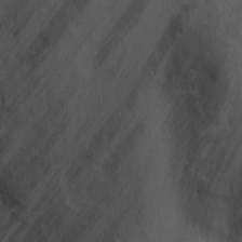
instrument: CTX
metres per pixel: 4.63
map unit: Ht
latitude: -2.4440
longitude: -14.9136
